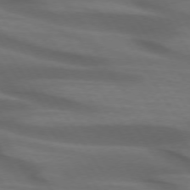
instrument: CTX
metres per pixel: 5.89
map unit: lApd
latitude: 73.8395
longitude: -52.0822
